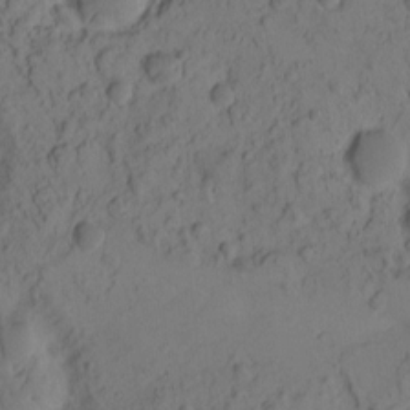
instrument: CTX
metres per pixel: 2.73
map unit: eHh
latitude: -1.1809
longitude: 16.4629
